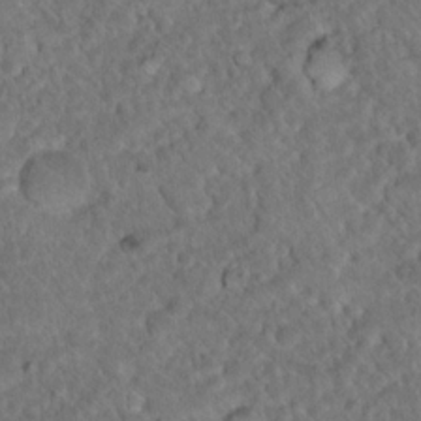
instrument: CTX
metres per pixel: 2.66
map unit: Nhu
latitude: 17.0081
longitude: -33.0458
